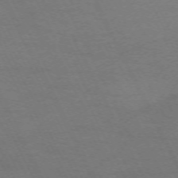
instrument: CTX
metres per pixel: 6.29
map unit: Hpe
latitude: -71.1242
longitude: 15.0487
